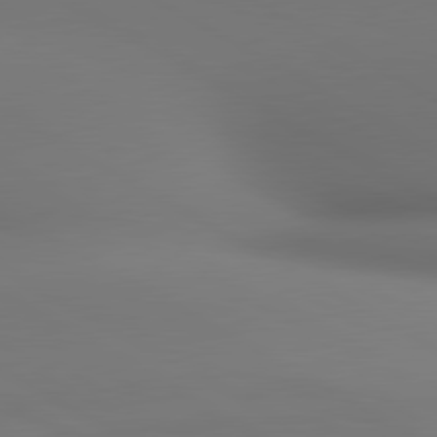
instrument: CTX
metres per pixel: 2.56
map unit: lApd
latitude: 80.8002
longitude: 137.2187
